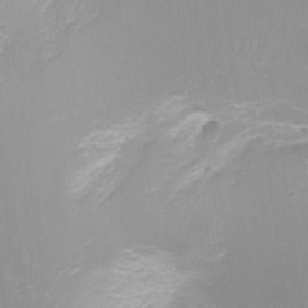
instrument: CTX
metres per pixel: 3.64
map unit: Ht
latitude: -6.5573
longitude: -30.8002
